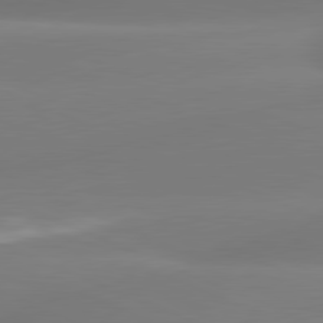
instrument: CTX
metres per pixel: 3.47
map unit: lApd
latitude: 81.2537
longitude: -161.8961
